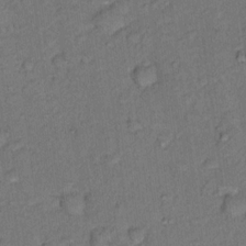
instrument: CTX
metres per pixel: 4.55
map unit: Hto
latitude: 15.6883
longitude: -31.4427
